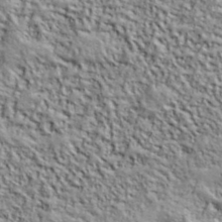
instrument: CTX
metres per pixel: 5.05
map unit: lHvf
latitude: 39.1592
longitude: -90.6868
